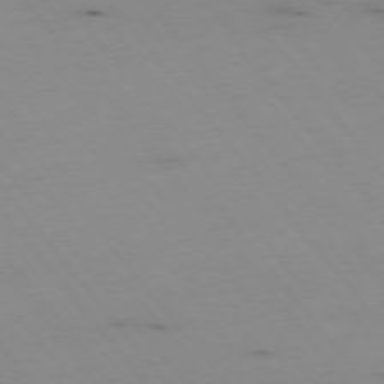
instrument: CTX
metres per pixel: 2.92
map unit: Hpe
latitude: -75.0865
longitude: 3.7666
